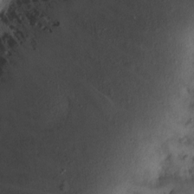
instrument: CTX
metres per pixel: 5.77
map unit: eHh
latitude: 13.8961
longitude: -65.7639
